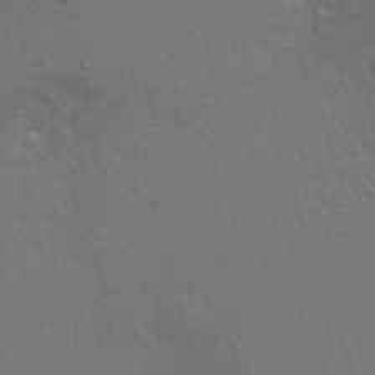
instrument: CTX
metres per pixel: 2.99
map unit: Hto
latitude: 18.7246
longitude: -56.2711
